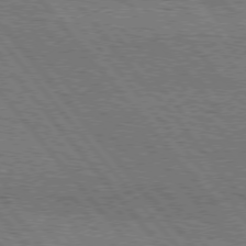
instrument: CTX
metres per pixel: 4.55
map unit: Hpe
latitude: 75.4615
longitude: -153.5749
